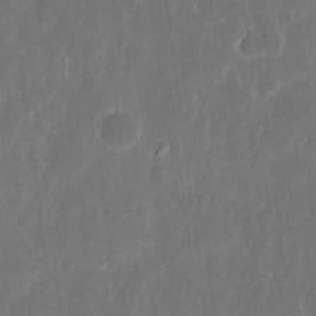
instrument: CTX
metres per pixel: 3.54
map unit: eHh
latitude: 10.7246
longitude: -71.5938
